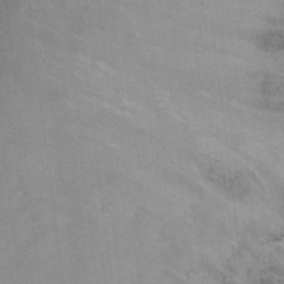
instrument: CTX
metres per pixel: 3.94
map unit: Ht
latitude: 0.6112
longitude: -36.8758
